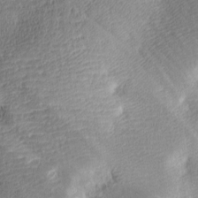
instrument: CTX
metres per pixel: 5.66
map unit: lAa
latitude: -9.8233
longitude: -124.8946
